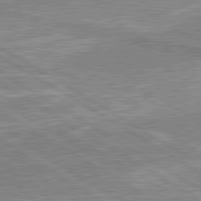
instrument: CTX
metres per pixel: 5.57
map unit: lApd
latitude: 80.5924
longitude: 143.5966
